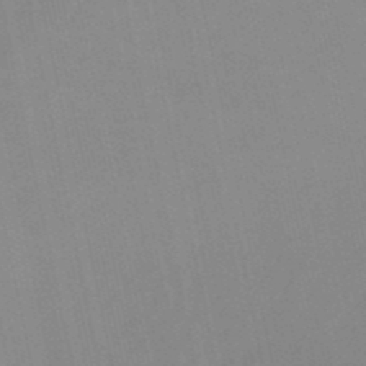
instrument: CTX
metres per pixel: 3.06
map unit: lHb
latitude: -48.8408
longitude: 72.8975
